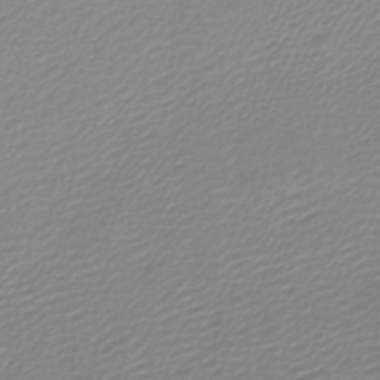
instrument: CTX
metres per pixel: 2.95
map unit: lHb
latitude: -46.0283
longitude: 70.4251
